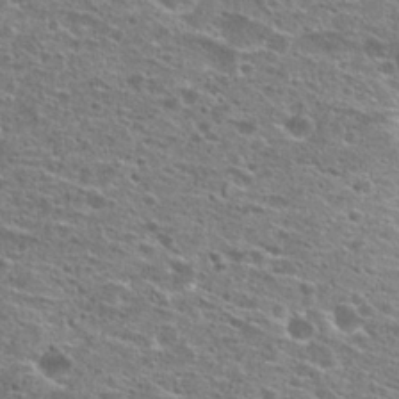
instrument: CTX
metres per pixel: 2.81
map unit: Hto
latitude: 25.7638
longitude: -47.2348
